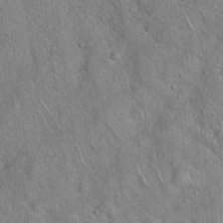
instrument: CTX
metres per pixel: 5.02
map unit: Hto
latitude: 17.6883
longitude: -52.4601
